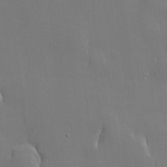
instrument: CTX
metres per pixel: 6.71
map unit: lHvf
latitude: 21.5560
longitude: 146.0283
